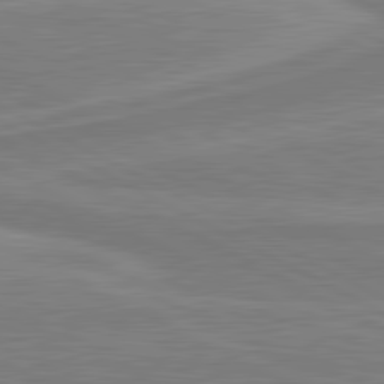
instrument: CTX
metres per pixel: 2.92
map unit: lApd
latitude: 81.2726
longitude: 171.6155
